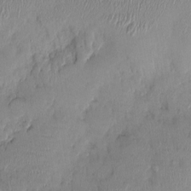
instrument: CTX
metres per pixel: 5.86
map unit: Nhu
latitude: -0.8975
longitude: -14.7247
